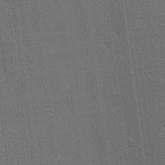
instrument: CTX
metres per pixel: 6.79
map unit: Nhu
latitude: 28.8569
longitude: -68.2334
